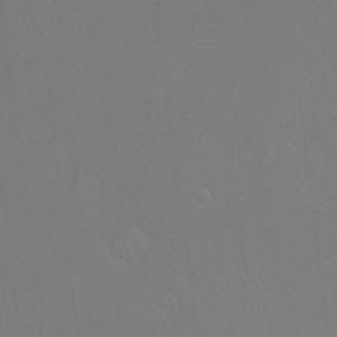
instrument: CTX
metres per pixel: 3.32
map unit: Ht
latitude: -7.8044
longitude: -37.7639
